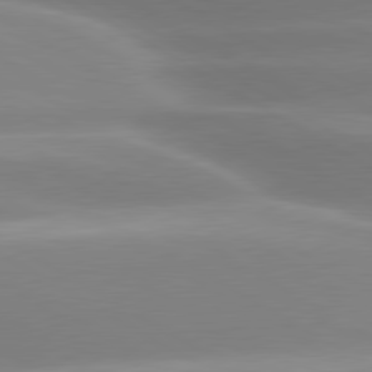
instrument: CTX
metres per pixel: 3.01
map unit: lApd
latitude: 80.3467
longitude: -138.0633
